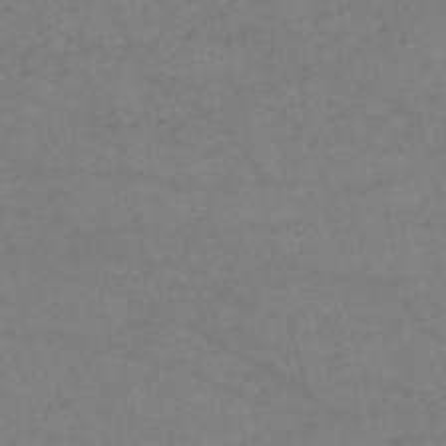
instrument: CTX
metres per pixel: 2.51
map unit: HNb
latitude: -53.4454
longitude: -37.8961
